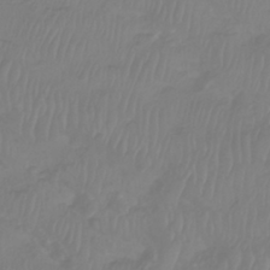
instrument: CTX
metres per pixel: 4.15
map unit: Htu
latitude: -9.2754
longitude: -75.3482
